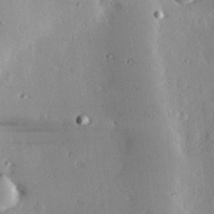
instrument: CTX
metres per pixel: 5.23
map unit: eHh
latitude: 23.2726
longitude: -90.1200
